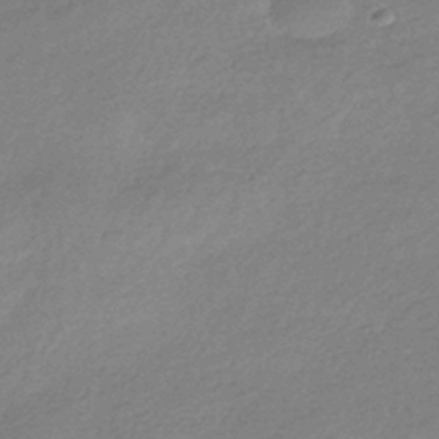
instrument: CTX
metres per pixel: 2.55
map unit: HNhu
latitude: -42.5762
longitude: 93.1998
